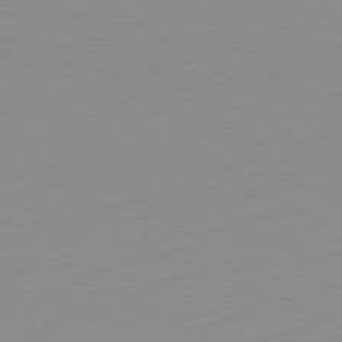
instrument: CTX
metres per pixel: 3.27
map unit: Hpe
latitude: -82.1039
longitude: 17.4833
